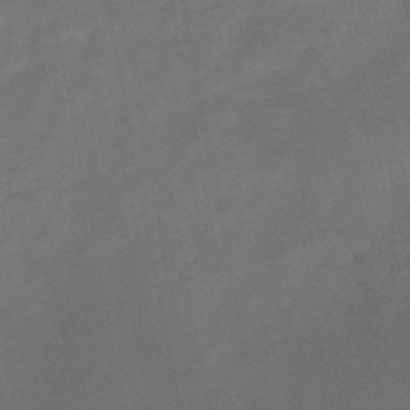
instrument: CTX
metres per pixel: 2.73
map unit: HNb
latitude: -49.0487
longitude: -39.3104
